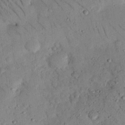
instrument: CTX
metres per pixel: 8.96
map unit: eHh
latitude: 25.4048
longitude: -75.8583
